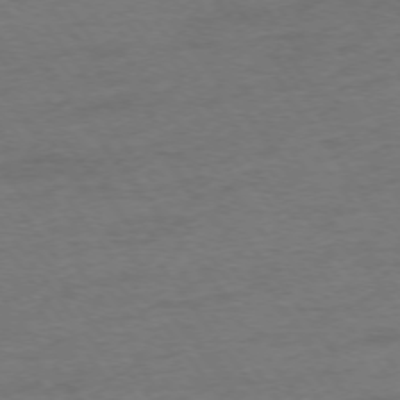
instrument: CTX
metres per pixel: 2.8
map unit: Ap
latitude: -75.3132
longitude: -73.3860
